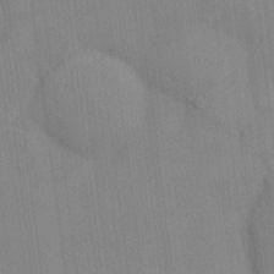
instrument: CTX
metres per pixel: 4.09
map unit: Ht
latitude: -4.8408
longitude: -14.4790
